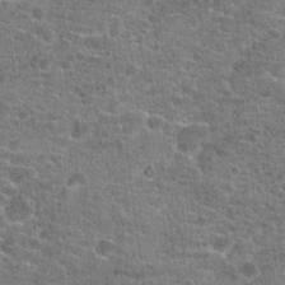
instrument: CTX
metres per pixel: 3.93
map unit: Hto
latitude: 20.6491
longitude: -43.7828
